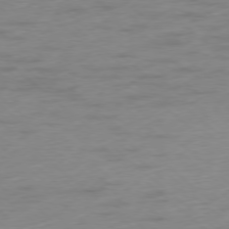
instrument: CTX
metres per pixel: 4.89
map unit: Ap
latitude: -78.1228
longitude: -63.4427
